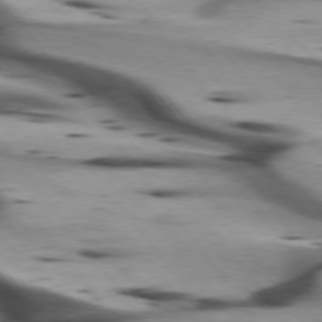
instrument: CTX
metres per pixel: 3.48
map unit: lApd
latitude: 75.7261
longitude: -64.8380
